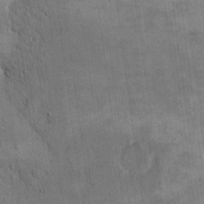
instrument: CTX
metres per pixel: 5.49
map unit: eHh
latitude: 16.1011
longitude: -67.3103
